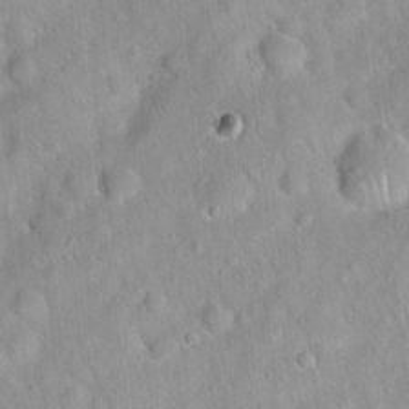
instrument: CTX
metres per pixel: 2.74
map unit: Hto
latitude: 20.5357
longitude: -52.6302
